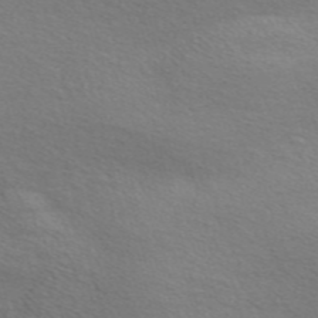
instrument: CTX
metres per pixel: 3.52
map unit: Nve
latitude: -56.7274
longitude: 60.2739
